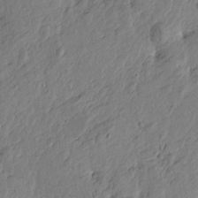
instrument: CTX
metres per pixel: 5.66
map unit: Htu
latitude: -3.0486
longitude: 179.7666
